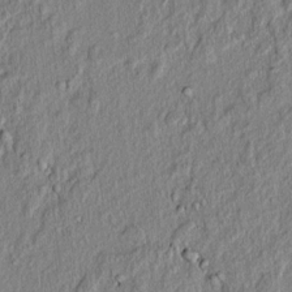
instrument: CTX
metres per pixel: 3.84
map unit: lAvf
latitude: 7.1025
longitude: 166.6896
